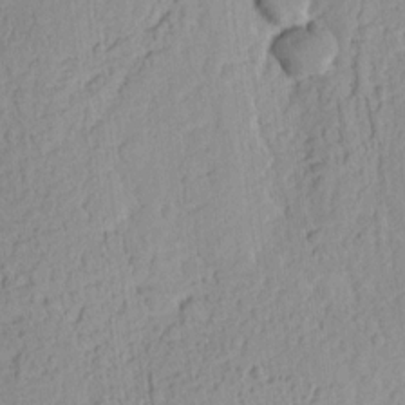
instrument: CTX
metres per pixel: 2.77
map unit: Ht
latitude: 8.9892
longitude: -75.0081
